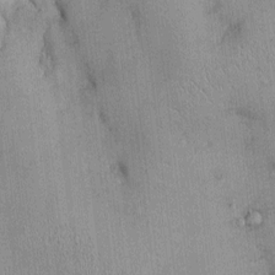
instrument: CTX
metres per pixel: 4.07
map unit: Ht
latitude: -3.5399
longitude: -13.1403
